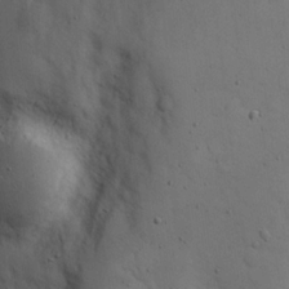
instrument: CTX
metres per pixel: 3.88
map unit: Hve
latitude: 19.0836
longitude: 150.0661
